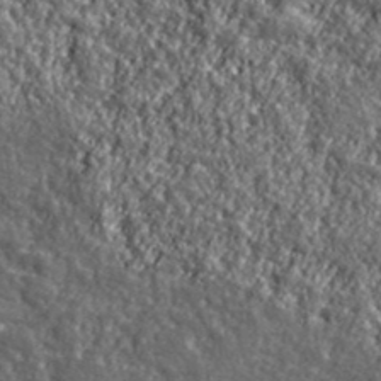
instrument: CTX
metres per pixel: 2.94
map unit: eHh
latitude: 41.9339
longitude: -91.4615
